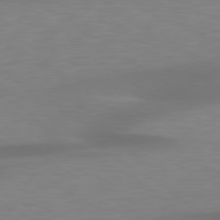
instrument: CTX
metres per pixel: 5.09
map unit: lApd
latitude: 79.3482
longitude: -93.0080
